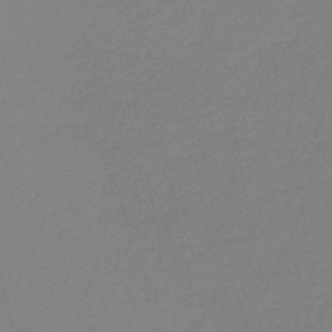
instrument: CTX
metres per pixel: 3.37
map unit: HNb
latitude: -46.4251
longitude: 56.0472
